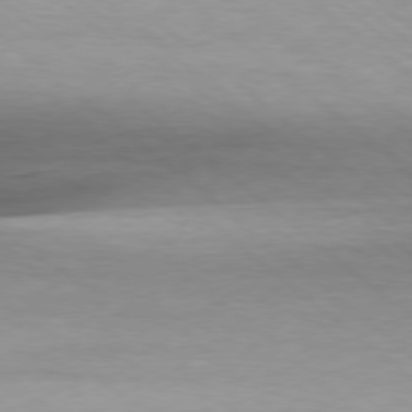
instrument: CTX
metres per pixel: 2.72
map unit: Hpe
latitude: -79.0675
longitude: 12.5763
